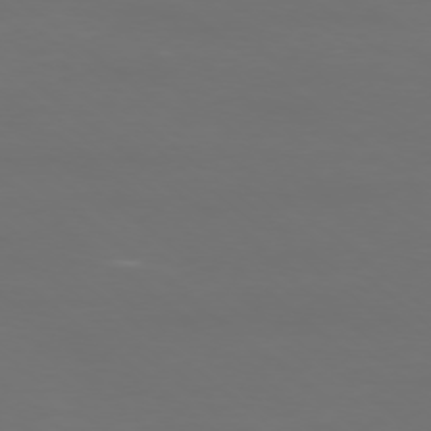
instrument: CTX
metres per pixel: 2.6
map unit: Ap
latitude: -78.2928
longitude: -94.6302
